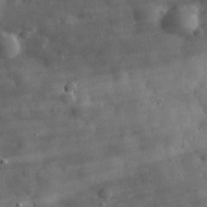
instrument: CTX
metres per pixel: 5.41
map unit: eHh
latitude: 30.9703
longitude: -73.7261
